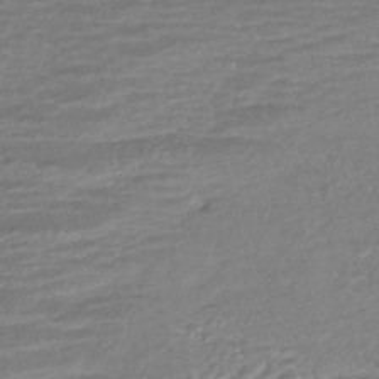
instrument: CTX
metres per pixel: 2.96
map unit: HNhu
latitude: -45.5588
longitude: 105.4832
